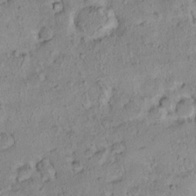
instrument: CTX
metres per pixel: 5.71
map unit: HNhu
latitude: 6.4223
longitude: 14.5574
